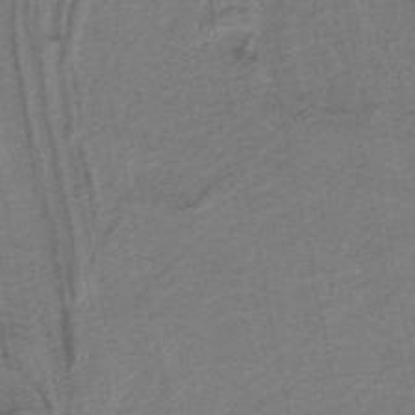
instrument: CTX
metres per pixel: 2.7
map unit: HNb
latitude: -38.8030
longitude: 54.5574
